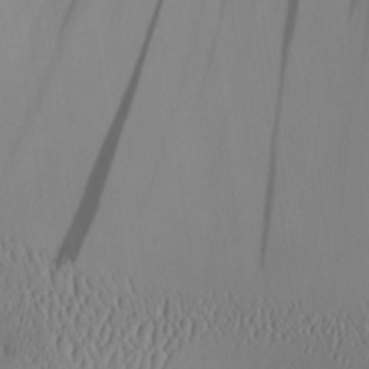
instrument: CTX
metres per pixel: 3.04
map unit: Aa
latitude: 26.5168
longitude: -137.0459
